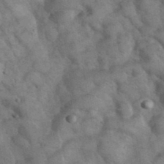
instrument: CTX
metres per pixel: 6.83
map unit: eHh
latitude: 38.2711
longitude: -67.1025
